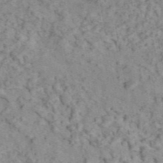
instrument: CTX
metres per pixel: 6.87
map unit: ANa
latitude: 46.0444
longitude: 26.3306
